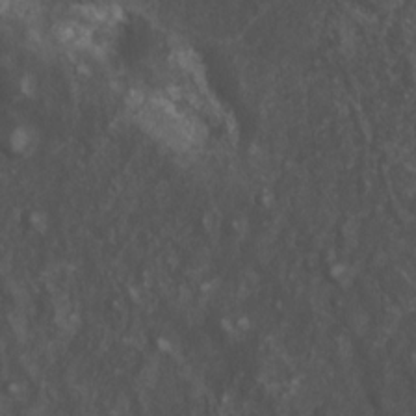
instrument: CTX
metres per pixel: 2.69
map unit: Nhu
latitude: 6.5357
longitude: -20.7435
